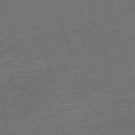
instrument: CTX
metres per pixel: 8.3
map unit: Nve
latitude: -59.5210
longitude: 58.4817
